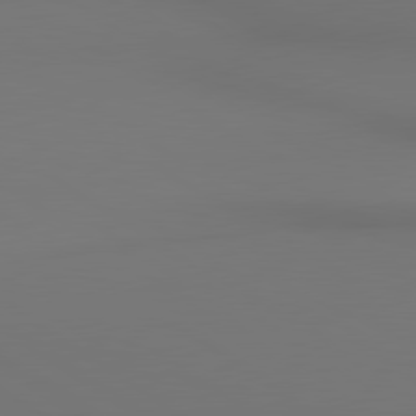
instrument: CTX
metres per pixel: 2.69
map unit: lApd
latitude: 80.6868
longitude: 152.5573
